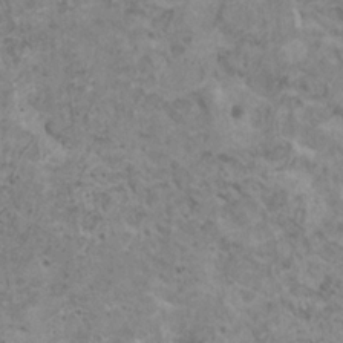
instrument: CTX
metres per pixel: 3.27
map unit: HNhu
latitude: -0.3685
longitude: 2.3873
